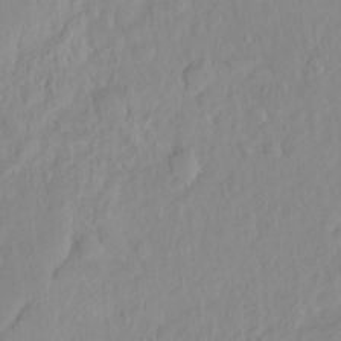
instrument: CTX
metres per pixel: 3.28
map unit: Hto
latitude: -6.9919
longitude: -47.4616
